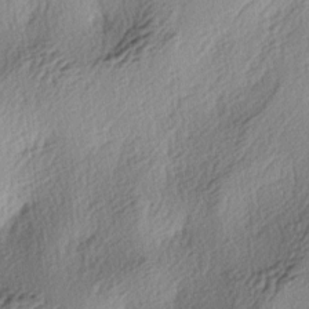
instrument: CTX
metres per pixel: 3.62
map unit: lAa
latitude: -4.0661
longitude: -124.2145
